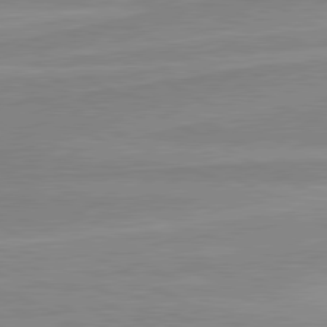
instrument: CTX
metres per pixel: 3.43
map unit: lApd
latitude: 80.4979
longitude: 170.7463
